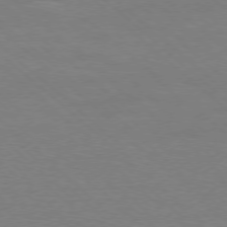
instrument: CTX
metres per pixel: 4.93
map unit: Ap
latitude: -78.0283
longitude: -61.9150
